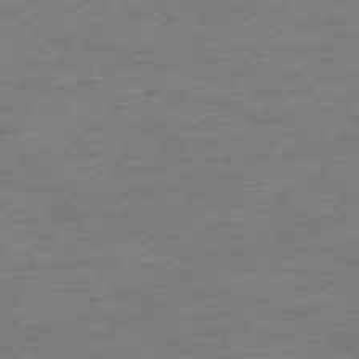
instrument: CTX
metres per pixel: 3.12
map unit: Ap
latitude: -74.9920
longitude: -84.2712
